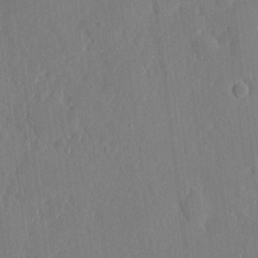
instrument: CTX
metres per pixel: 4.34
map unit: eHh
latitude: 6.1011
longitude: -73.0837
